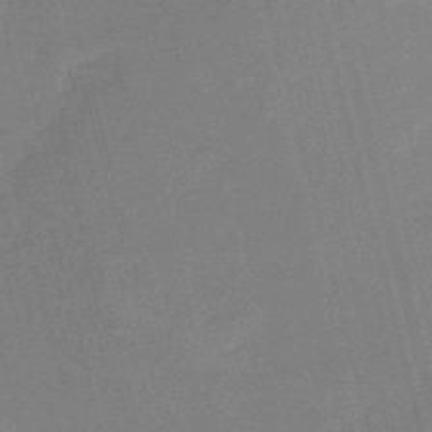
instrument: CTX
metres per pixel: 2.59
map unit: HNb
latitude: -52.0661
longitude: -46.8191
